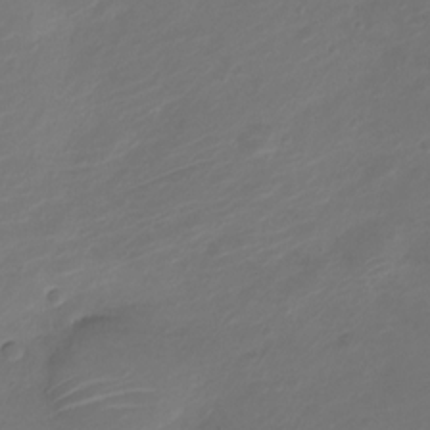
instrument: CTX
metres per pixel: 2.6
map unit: Nve
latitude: -20.5195
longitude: 105.8611
